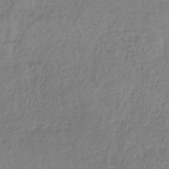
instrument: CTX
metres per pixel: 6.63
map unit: HNb
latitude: -34.7085
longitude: 55.8800
